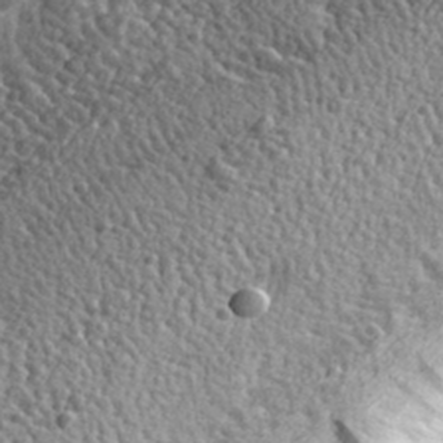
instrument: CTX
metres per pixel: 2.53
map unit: eHh
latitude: 34.4790
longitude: -79.8584
